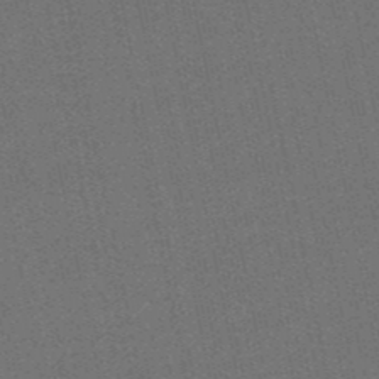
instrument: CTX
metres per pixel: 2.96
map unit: eHb
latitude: -50.3873
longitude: 79.4643
